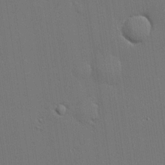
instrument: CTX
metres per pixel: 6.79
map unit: lHvf
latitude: 19.6316
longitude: 141.9745
